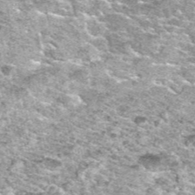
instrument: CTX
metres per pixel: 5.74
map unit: Hto
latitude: 35.5938
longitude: -52.4790
